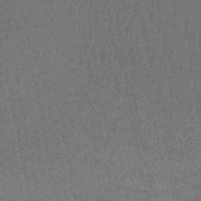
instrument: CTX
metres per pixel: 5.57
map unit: lHb
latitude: -45.6533
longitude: 69.7477
